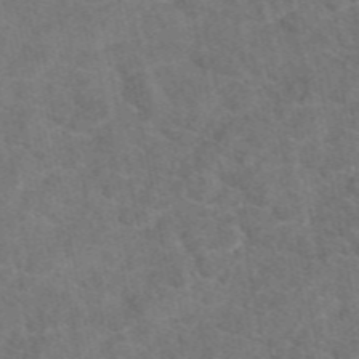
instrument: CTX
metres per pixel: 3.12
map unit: eAb
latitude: 48.5924
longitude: 106.9353
